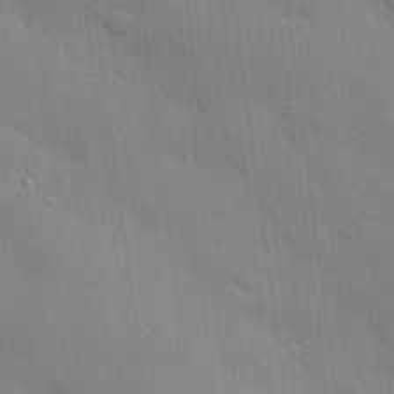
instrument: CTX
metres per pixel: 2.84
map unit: eHh
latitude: 28.0444
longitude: -82.7246
